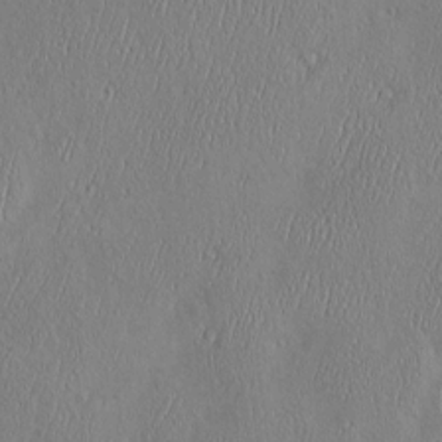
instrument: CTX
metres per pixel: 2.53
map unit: Hve
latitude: -10.6896
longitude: 173.8233
